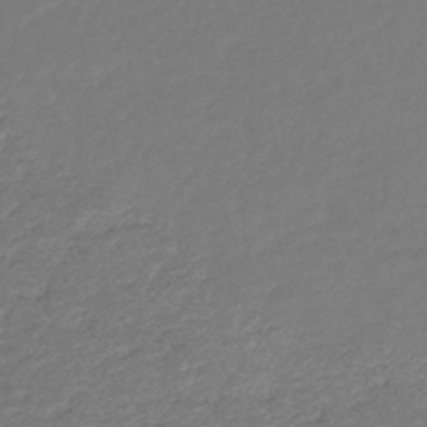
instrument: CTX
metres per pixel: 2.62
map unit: lHb
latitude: -44.2551
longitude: 70.8597
